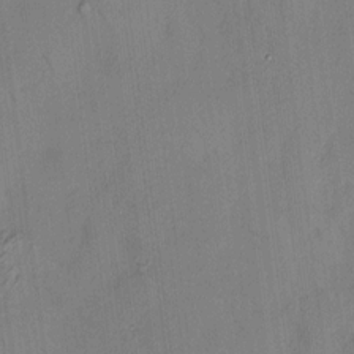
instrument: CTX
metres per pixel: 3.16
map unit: HNhu
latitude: 12.1578
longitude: 9.3132
